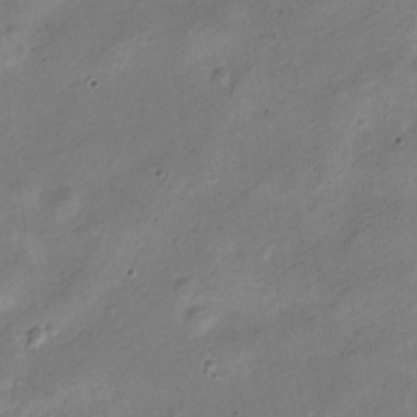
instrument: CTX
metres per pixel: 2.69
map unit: Nve
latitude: -24.0472
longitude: 106.3873
